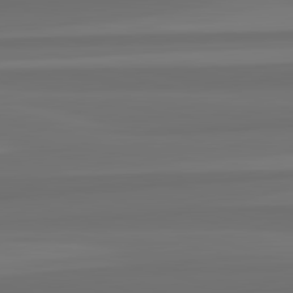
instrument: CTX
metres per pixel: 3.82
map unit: lApd
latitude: 82.8946
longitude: 164.0094
